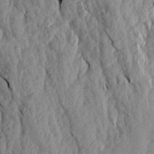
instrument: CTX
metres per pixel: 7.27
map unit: Aa
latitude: 17.9717
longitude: -146.1011
